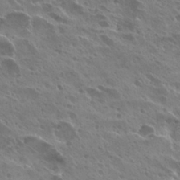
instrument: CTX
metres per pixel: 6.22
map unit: Hto
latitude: 27.5371
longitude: -40.7813
